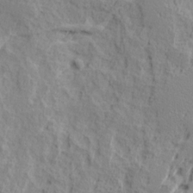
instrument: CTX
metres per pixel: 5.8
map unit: Ave
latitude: 15.9528
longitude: -137.6316
